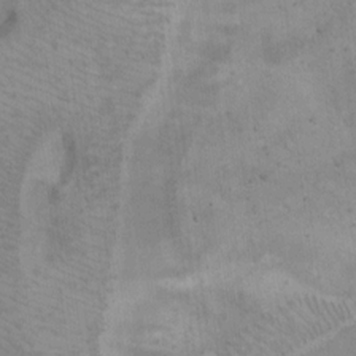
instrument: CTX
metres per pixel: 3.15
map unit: Hto
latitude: 13.4049
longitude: -56.0633
